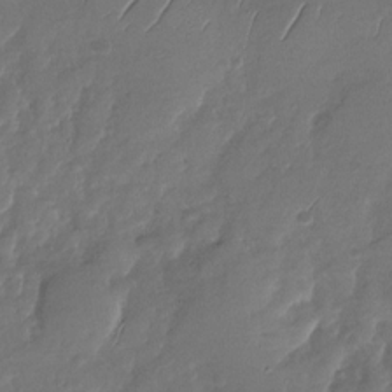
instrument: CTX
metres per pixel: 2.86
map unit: Nhu
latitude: -28.5763
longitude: -60.6679
